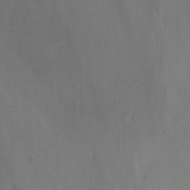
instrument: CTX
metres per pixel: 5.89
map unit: Nhu
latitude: -13.2187
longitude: -51.7071
